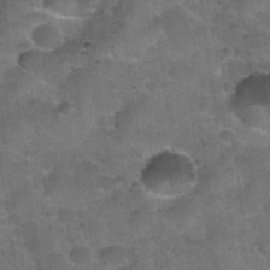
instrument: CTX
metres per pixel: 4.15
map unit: Nhu
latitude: 32.1010
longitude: -53.3104
